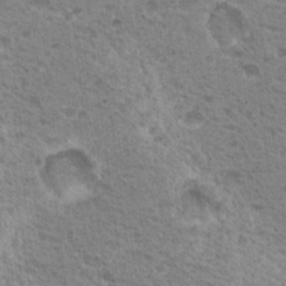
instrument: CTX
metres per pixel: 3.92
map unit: Nhu
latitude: 18.9324
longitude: -31.6127
